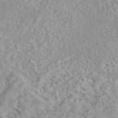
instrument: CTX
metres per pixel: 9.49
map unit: eAb
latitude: 44.4034
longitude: 115.5777
